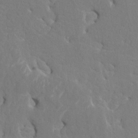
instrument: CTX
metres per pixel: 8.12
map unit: HNhu
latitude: 7.6883
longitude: -3.2159
